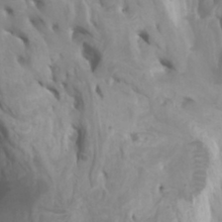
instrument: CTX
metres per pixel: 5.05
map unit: Htu
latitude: -5.6533
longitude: -76.5545
